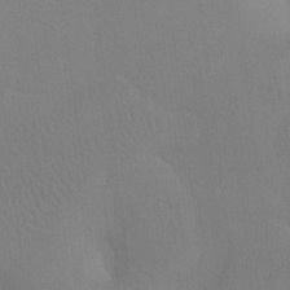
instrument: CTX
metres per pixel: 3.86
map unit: Htu
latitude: -7.1431
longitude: -34.2144
